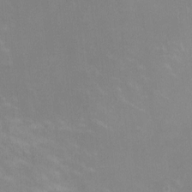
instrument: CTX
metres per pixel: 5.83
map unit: HNhu
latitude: -0.4629
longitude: -3.4048
